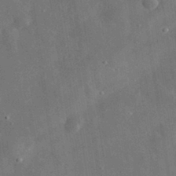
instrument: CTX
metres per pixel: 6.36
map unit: eHh
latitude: 32.0444
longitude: -77.8583
